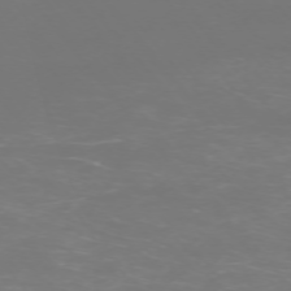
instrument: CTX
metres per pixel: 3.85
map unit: Ap
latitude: -74.2929
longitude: -76.7813
